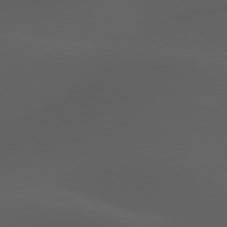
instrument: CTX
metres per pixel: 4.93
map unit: lApd
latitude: 80.1011
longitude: -88.6491
